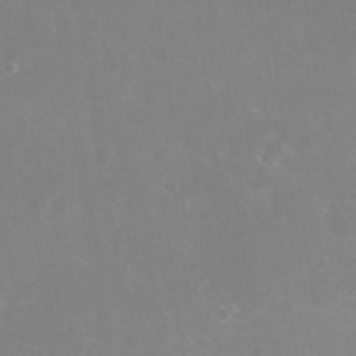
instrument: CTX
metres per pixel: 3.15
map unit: eHh
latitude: 24.2522
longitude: -63.6694
